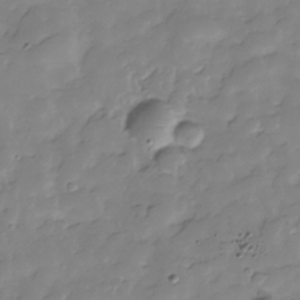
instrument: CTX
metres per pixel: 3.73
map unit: Hve
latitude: -28.9353
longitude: 91.6533
